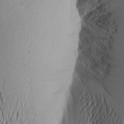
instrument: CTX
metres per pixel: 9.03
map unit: Aa
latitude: 25.2348
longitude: -149.4615
